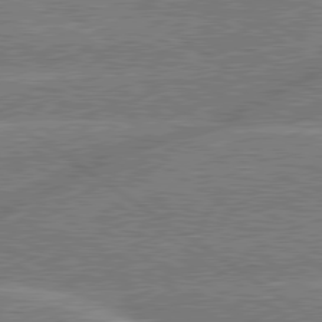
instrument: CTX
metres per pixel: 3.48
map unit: lApd
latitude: 79.7639
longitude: -145.0080
